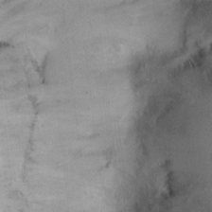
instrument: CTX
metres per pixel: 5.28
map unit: Ht
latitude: 11.4993
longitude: -40.1766
